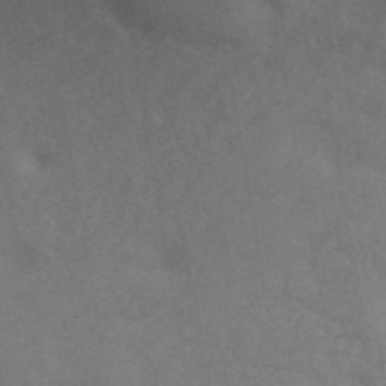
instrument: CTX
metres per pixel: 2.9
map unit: ANa
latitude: 42.3467
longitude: 54.4440
